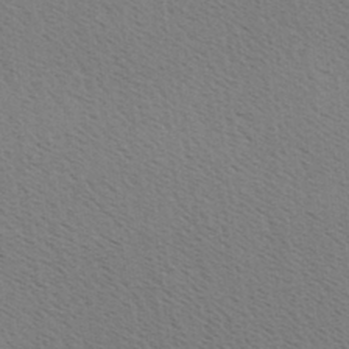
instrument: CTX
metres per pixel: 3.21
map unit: Hve
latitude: 2.5168
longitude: -124.8758
